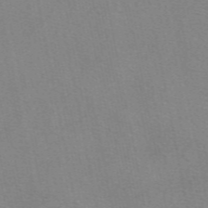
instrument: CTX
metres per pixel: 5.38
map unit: eAb
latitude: 49.9528
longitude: 104.8408
